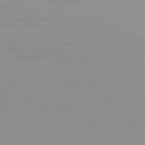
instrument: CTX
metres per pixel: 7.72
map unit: Hpe
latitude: 77.5749
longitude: -123.3671
